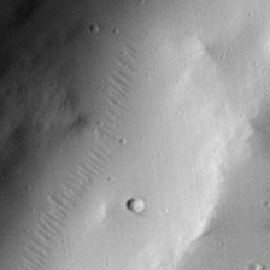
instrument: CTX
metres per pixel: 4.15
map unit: eHh
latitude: 23.6316
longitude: -89.4616
